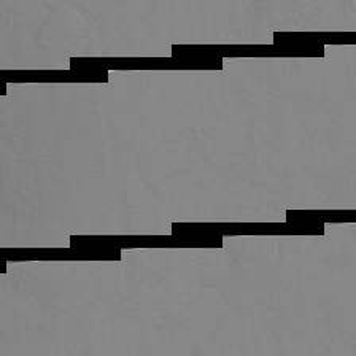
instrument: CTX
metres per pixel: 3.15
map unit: Ht
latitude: -8.6329
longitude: -34.7624
